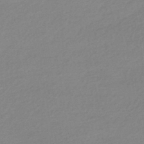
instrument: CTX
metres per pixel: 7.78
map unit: HNhu
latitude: -43.1809
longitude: 96.2929
